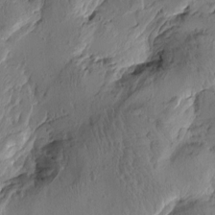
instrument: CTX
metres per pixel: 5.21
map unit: Htu
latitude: -3.5588
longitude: -178.1578
